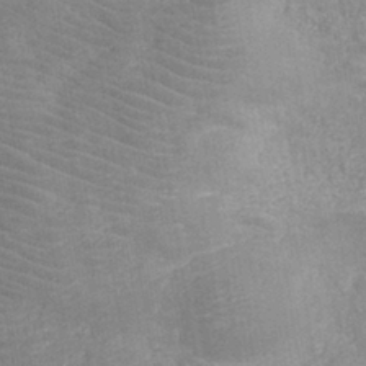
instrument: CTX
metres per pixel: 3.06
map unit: eHh
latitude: -40.4818
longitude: -29.7260
